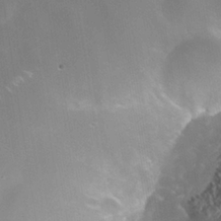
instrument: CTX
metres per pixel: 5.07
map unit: Nhe
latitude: -38.8219
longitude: -118.0822
